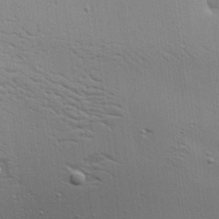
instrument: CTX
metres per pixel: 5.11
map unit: Aa
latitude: 18.7246
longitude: -141.8016
